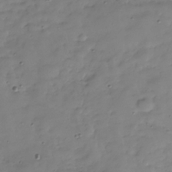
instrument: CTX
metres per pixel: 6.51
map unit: Hve
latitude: -30.0094
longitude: 94.1605
